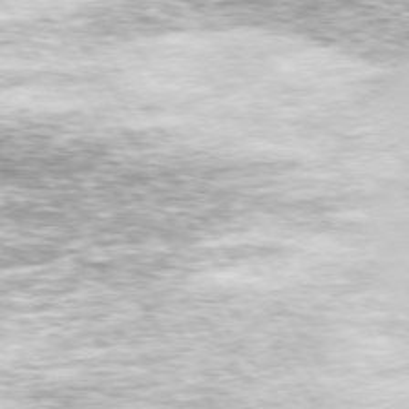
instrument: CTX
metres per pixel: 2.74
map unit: Hpe
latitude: 74.0444
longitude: -123.9528
